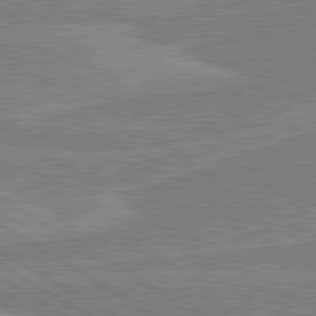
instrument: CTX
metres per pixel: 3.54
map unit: lApd
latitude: 80.5924
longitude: 169.8989
